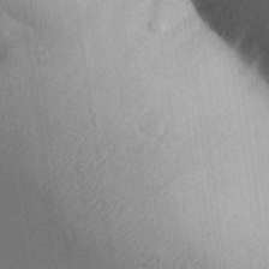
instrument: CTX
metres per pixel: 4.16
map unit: Aa
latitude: 31.9339
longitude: -145.7638
